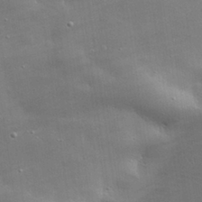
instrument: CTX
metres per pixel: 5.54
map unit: lHvf
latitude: 31.3104
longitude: -93.1781
